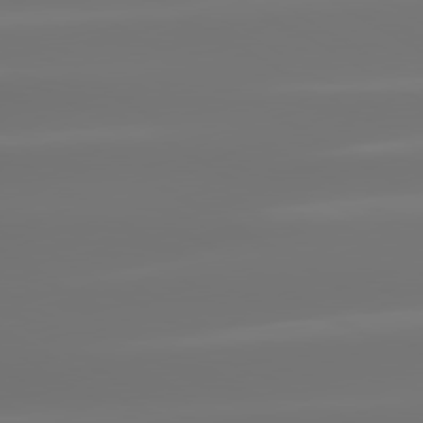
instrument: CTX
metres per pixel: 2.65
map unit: lApd
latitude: 79.8773
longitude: -138.5357
